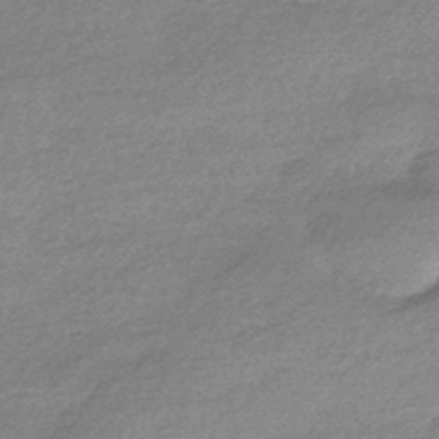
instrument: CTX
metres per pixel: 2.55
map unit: HNhu
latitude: -43.2187
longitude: 93.1809
